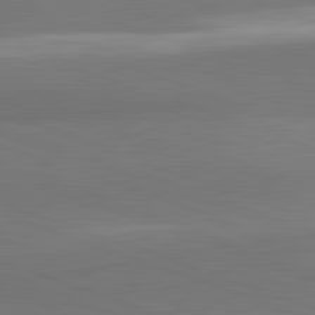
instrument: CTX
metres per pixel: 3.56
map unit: lApd
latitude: 82.2711
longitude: 148.6519
